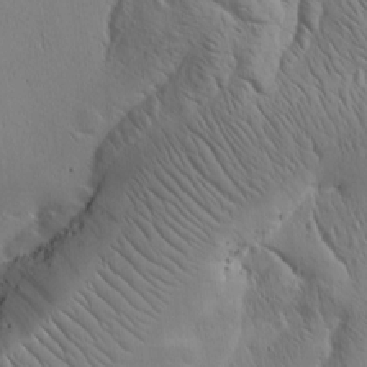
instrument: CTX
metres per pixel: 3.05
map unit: Htu
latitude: -1.1998
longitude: 174.8596
